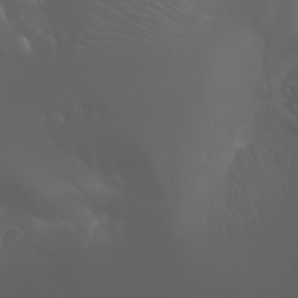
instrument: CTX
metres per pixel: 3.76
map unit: Nhu
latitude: -7.5777
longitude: -74.0633
